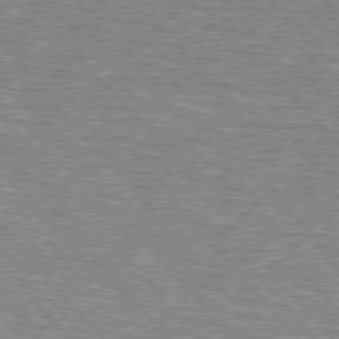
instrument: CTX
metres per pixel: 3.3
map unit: lApd
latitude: 76.1389
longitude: -80.5735
